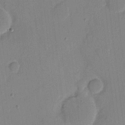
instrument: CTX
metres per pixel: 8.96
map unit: eHh
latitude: 7.6316
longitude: -66.9513
